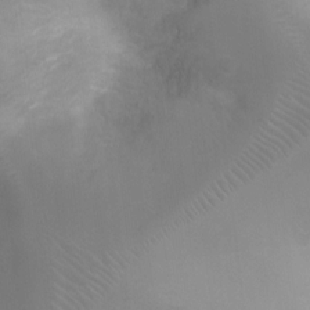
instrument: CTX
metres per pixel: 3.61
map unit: Ht
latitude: -4.5007
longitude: -28.5357
